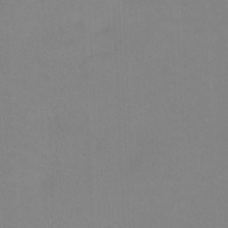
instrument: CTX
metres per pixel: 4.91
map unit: Ht
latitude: -8.0472
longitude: -37.5182
